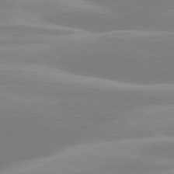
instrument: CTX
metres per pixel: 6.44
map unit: lApd
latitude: 80.2145
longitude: -134.3089
